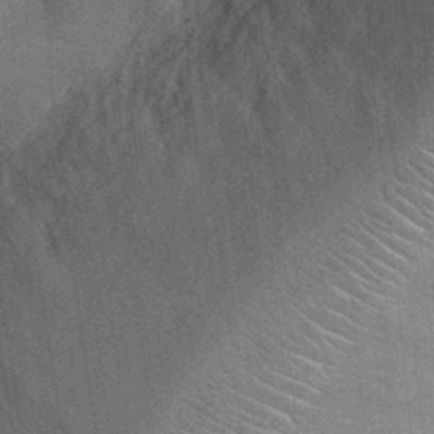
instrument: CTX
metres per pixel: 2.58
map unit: Ht
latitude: -3.6344
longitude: -15.2537
